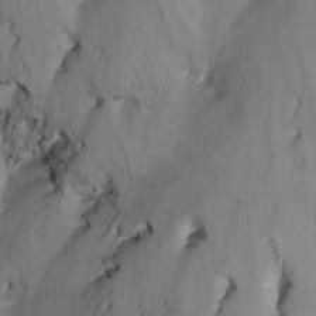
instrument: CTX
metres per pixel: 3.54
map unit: Nhu
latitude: -15.2187
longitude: -56.9702
